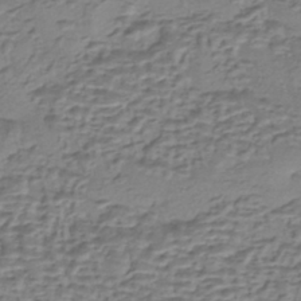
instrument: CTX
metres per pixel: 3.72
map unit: eHh
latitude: -43.3509
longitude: 120.0283
